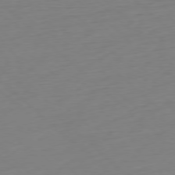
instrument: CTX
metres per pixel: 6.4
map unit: Ap
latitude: -77.8989
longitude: -77.6882
